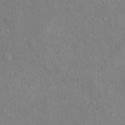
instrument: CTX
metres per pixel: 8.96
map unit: Ht
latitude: 13.4049
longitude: -40.9324
